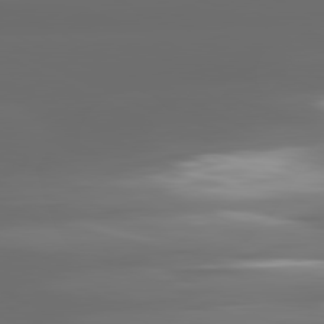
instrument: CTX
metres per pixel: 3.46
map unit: lApd
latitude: 80.9514
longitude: -137.9339
